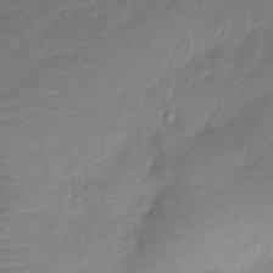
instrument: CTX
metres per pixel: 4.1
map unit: Nve
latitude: -17.7289
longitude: 107.0487
